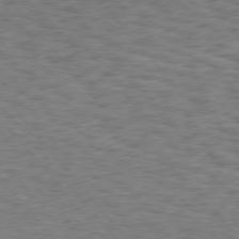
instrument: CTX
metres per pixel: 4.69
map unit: Hpe
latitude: 75.6505
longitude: -135.2537
